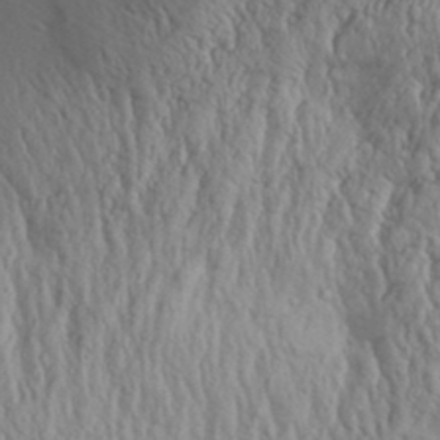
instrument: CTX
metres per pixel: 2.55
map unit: Aa
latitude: 31.9151
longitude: -135.0080
